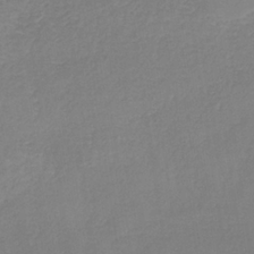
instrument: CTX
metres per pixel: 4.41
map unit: HNb
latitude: -33.8423
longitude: 55.1242
